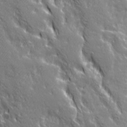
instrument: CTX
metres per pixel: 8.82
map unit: Ave
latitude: 21.4049
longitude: -135.0647
